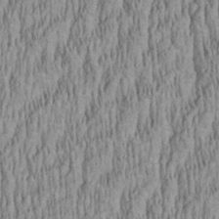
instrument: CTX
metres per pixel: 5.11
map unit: Aa
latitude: 28.1389
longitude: -136.2712
